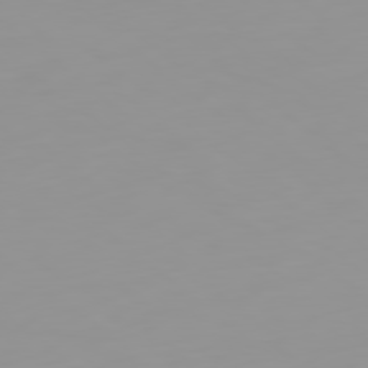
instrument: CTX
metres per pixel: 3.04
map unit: Ap
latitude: -79.7666
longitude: -68.6869
